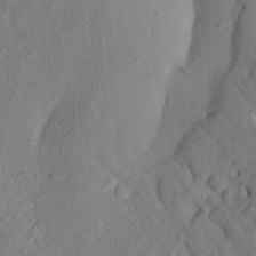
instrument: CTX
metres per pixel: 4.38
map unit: Aa
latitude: 24.0633
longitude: -147.7639
